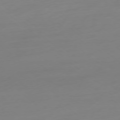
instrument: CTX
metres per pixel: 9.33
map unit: Ap
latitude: -78.3495
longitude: -66.9891
